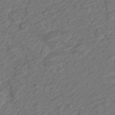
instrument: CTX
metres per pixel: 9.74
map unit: Nve
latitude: -19.2943
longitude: 106.2740
